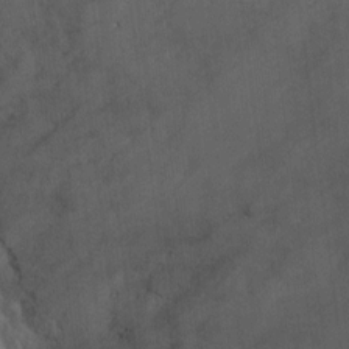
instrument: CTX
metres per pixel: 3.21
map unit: Ht
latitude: -0.3873
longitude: -17.4426
